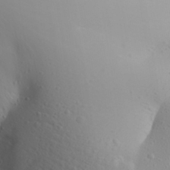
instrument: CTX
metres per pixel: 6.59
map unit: Aa
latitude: 27.5938
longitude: -146.1011
